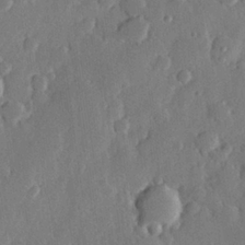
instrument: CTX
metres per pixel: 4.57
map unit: Hve
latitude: 25.8016
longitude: 150.5574
